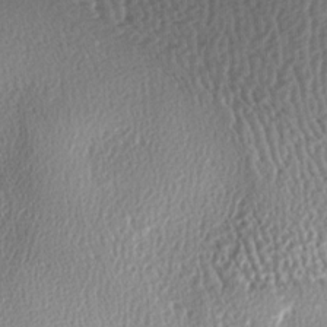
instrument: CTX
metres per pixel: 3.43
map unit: lAa
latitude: -6.1039
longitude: -123.1025
